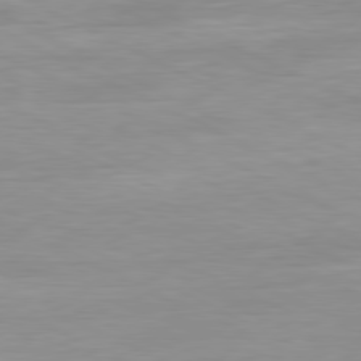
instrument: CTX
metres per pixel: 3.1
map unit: Ap
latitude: -81.2187
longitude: -95.1781
